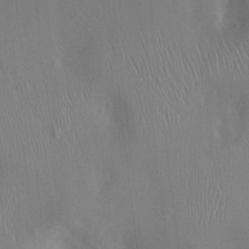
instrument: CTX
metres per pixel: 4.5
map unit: Ht
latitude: -4.6329
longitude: -16.2145
